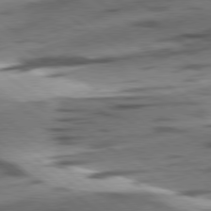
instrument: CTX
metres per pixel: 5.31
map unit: lApd
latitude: 78.9514
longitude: -51.1592
